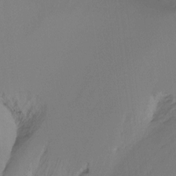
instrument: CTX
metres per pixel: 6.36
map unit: Ht
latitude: -16.5574
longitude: -45.3859
